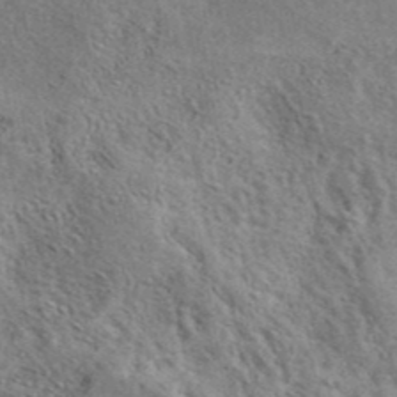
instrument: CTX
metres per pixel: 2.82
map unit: eAb
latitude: 40.5923
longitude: 103.6911
